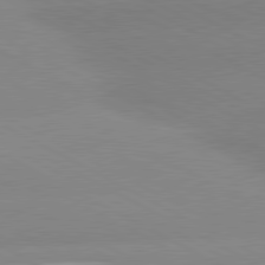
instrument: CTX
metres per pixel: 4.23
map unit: lApd
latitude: 80.5546
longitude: -154.1578
